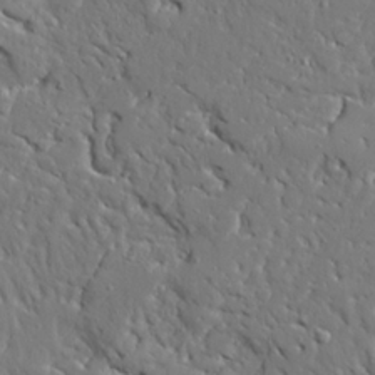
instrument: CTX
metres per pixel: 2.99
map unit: Ave
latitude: 23.2537
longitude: -129.6127
